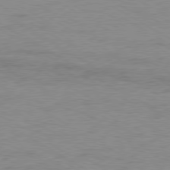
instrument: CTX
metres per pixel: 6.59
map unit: Ap
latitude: -80.2362
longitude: -52.1767
